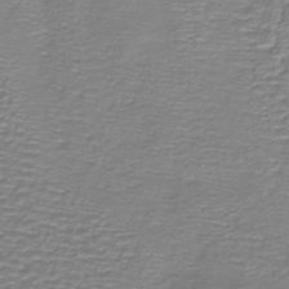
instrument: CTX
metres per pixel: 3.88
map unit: lHb
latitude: -40.5007
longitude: 59.2564
